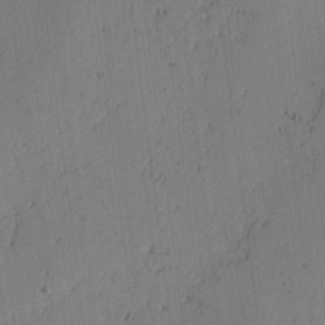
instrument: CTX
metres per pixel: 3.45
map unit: lAvf
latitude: -2.2739
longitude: -107.1025
